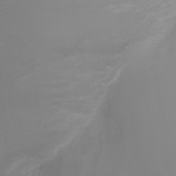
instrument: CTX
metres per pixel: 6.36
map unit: Ht
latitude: -2.3495
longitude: -19.0836
